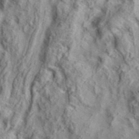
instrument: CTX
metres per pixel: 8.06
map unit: eAb
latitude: 36.1011
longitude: 107.7289
